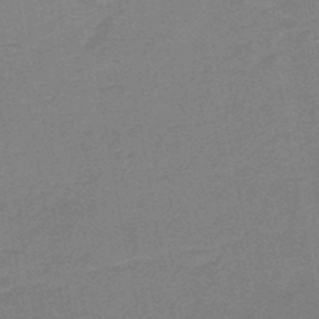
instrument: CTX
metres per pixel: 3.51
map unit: HNb
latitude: -47.3131
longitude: -39.7261
